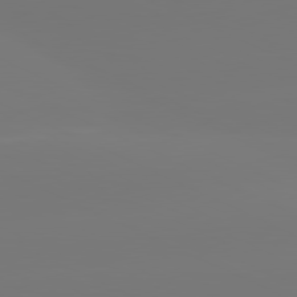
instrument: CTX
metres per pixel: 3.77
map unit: lApd
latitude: 80.9325
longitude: -149.4804
